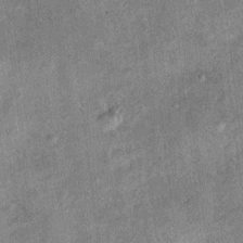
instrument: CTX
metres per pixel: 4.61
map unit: Ht
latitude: 11.2537
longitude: -39.4615
